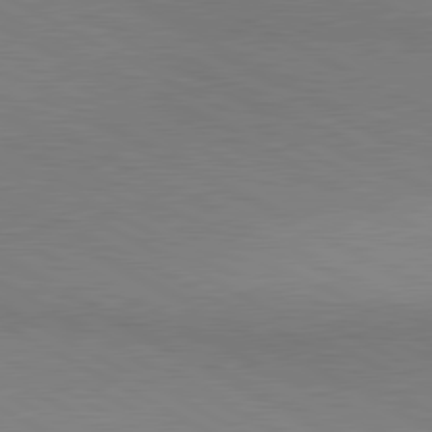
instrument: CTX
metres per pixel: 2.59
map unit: lApd
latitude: 80.8569
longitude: 150.1039
